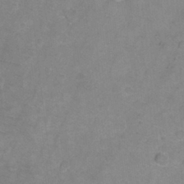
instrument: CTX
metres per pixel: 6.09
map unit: Ht
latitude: 1.0269
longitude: -33.1403
